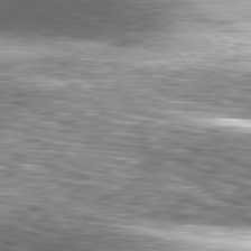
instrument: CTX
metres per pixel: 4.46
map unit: Hpe
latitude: -81.0487
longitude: 18.4629
